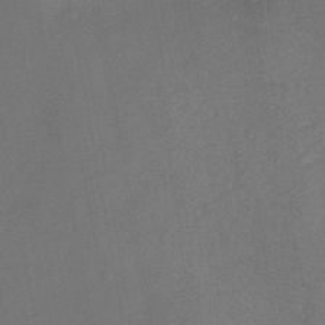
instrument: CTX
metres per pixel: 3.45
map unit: HNb
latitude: -44.4818
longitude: -38.5357
